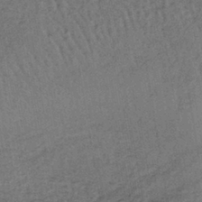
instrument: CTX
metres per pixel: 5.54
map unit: lHb
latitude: -39.6155
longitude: 62.8597
